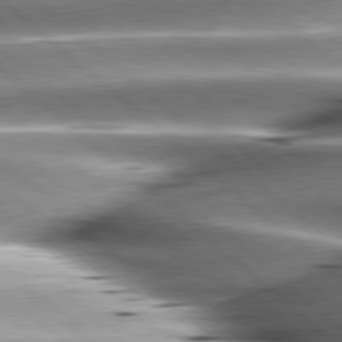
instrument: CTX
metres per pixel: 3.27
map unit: lApd
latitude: 80.1578
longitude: -142.8569
